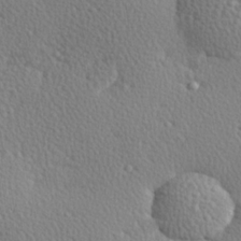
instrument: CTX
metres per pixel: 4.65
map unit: Hve
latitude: 27.0459
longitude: -93.2537
